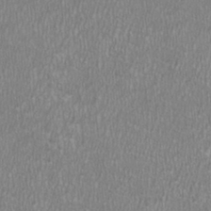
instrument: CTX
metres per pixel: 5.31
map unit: HNhu
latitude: -1.0487
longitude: 0.3873
